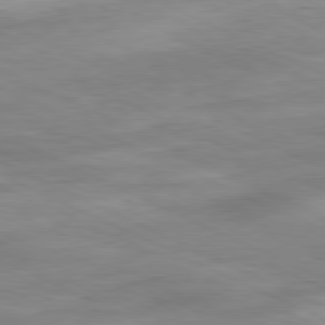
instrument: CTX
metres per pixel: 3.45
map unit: Ap
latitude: -81.2754
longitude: -82.0444
